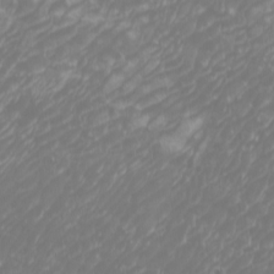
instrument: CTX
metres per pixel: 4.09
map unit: Htu
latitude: -6.1605
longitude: -74.5735
